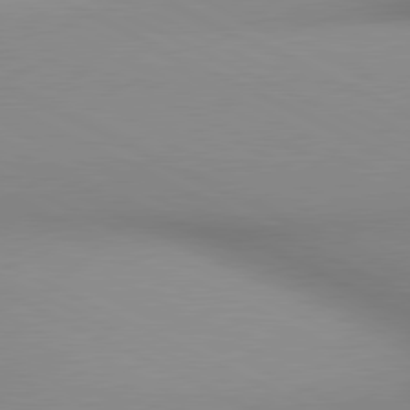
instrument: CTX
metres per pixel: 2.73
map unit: lApd
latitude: 80.7246
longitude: 143.8611
